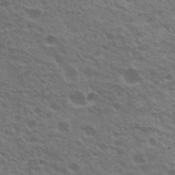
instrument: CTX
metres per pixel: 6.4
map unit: Nhu
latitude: 20.5924
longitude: -31.0270
